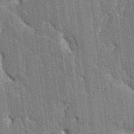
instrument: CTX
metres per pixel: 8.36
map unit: HNhu
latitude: 5.9528
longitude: -5.8394
